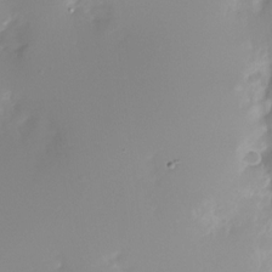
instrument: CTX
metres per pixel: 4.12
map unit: Nhu
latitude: -28.0661
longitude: -79.6883
